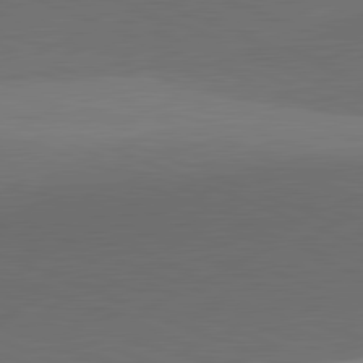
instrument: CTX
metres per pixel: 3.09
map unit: lApd
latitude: 81.8016
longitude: 137.4454
